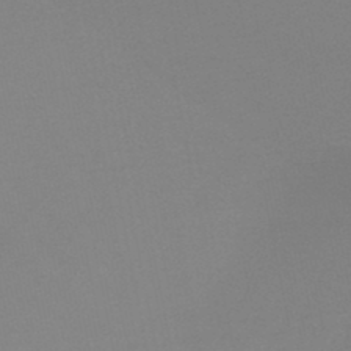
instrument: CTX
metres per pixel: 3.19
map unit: lHb
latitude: -45.5588
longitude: 67.3510
